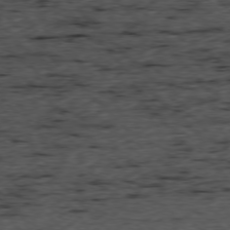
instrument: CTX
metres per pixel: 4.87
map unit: Ap
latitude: -77.6533
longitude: -60.1766
